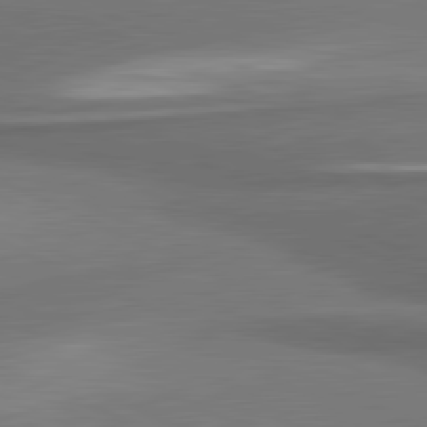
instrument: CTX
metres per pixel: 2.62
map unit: lApd
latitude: 81.3859
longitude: 175.0297
